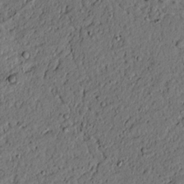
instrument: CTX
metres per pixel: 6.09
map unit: lAvf
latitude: 4.1011
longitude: 167.8800
